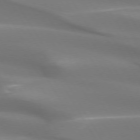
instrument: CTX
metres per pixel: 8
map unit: lApd
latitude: 73.4238
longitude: -49.9528
